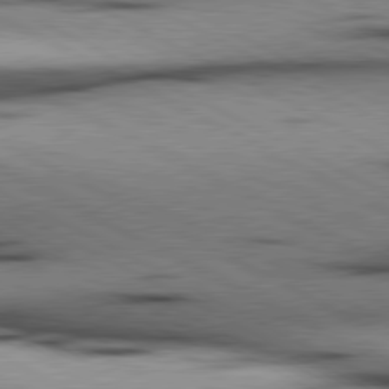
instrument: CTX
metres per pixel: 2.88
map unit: lApd
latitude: 80.5168
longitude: 156.4629
